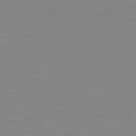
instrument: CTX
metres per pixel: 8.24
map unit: lApd
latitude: 81.6127
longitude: -172.1199
